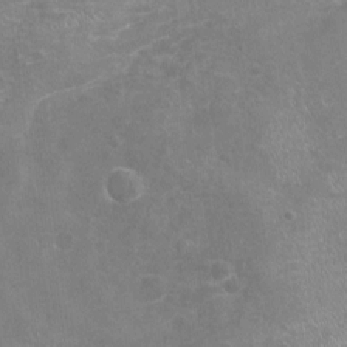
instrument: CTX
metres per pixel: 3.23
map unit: Nhu
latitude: -17.6722
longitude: -56.9891
